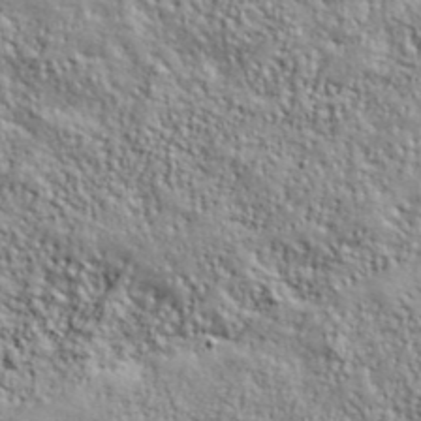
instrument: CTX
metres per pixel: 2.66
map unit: lHvf
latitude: 39.0836
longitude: -90.5357
